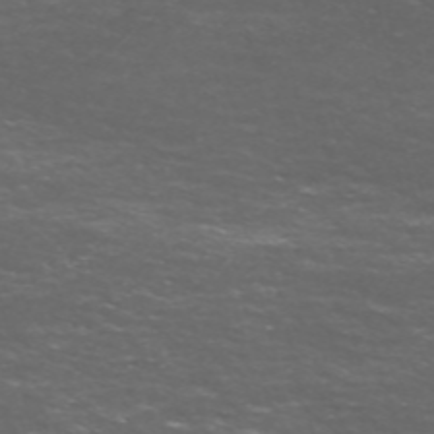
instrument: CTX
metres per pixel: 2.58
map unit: Nve
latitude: -59.1053
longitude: 57.3321
